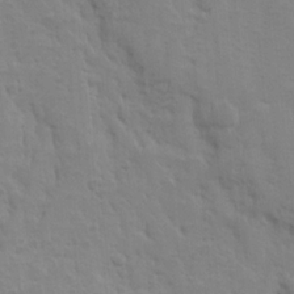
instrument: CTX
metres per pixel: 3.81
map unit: Ave
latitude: 10.1200
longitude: -104.1767
